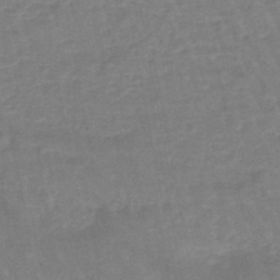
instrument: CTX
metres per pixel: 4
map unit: eHb
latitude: -45.8045
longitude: 80.0661
